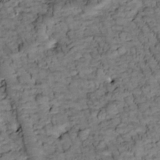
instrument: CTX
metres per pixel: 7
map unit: Htu
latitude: -2.2928
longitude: 173.5399
